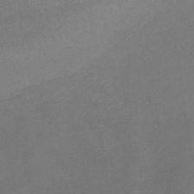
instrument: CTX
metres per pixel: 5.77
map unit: lHb
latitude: -38.0472
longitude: 73.1620
